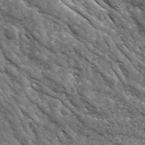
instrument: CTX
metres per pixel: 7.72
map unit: Ave
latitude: 17.3860
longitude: -132.1956
